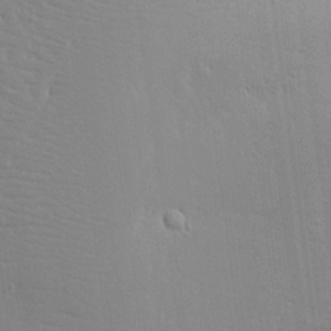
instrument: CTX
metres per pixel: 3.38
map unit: Aa
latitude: 17.8961
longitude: -141.8016
